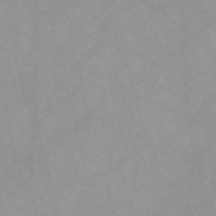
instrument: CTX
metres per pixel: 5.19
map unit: Nve
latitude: -57.5210
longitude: 59.2942
